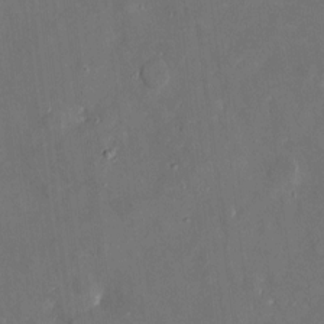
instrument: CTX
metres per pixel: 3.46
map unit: eHh
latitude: 4.4979
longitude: -69.9906
